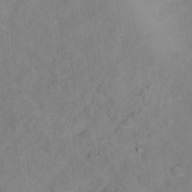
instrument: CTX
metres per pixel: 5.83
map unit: Ht
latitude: 15.3104
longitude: -36.6680
